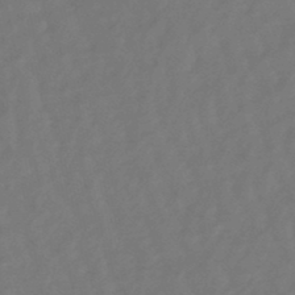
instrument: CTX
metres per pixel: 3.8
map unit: eHb
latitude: -47.1998
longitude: 81.6155
